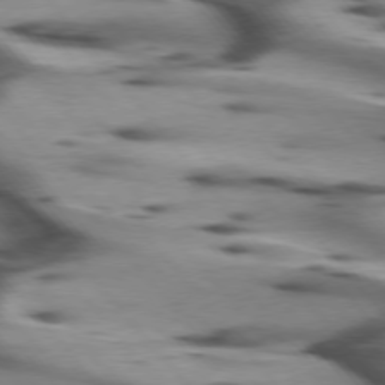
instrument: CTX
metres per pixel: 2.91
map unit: lApd
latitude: 75.5182
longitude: -64.2900
